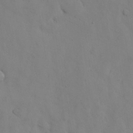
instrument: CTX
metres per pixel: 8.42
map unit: Nhu
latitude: 28.0633
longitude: -72.8758
